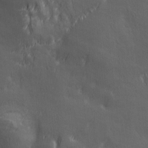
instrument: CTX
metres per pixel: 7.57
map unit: Ave
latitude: -6.7085
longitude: -121.4616
